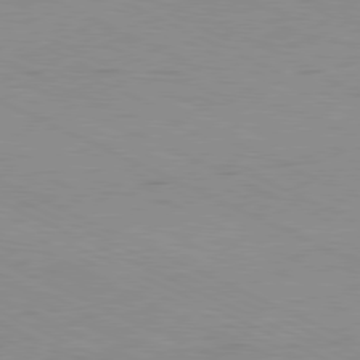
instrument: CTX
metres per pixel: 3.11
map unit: Ap
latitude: -81.3510
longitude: -62.0633
